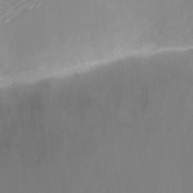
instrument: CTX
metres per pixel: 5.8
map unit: Nve
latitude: -21.9556
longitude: 106.9920
